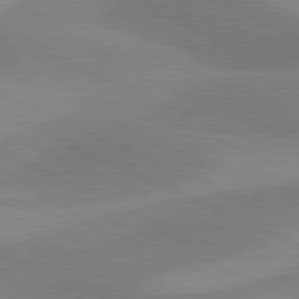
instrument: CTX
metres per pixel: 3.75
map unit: lApd
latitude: 81.0836
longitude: 125.5399
